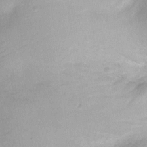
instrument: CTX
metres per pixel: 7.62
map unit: Ht
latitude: -8.3306
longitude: -21.6316
